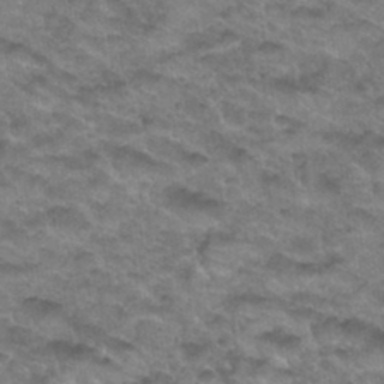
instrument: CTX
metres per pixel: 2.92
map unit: Hto
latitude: 33.9717
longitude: -48.6490
